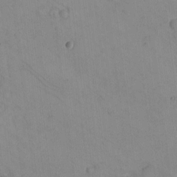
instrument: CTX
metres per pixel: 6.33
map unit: eHh
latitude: -9.4832
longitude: -67.8961
